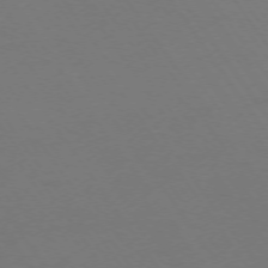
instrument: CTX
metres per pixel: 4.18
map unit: Ap
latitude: -74.4062
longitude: -71.9906
